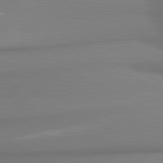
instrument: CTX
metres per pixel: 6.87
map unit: lApd
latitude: 80.8947
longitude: 177.7667
